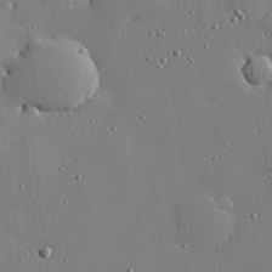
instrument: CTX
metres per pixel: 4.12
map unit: Hve
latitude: 26.4601
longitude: -92.5923
